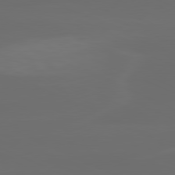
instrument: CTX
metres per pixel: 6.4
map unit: lApd
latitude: 80.2900
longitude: -118.2144
